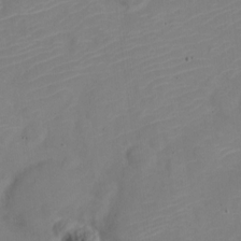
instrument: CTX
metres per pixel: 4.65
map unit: Nve
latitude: -21.4832
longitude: 106.1228
